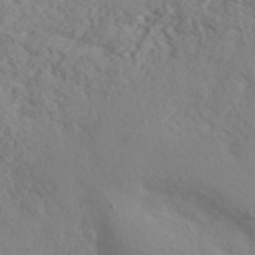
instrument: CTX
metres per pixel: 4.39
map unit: ANa
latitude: 44.6112
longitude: 44.8030
